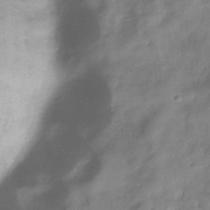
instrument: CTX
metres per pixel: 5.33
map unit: Hve
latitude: -32.1606
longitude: 89.8422
